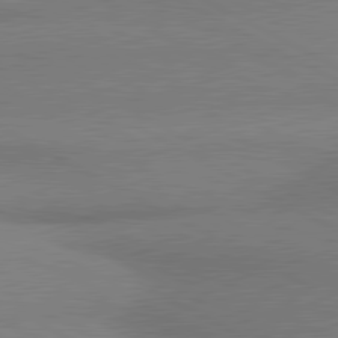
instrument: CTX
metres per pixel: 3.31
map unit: lApd
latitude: 80.6679
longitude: 165.6911
